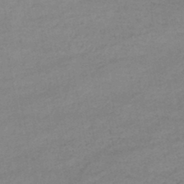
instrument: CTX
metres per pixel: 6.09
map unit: lHb
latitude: -45.5777
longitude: 61.9367
